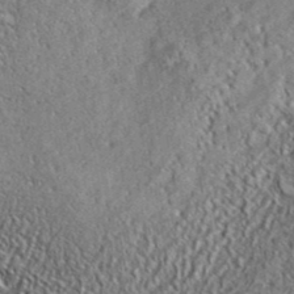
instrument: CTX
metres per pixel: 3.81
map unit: ANa
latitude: 41.7071
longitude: -86.6868
